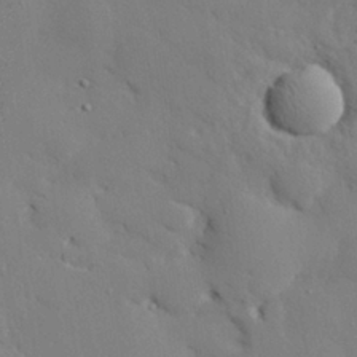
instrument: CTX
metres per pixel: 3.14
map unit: eHh
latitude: 28.4601
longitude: -81.7639
